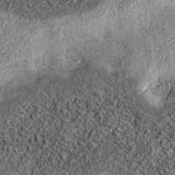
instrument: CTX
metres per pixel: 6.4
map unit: eAb
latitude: 37.1214
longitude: 106.9164
